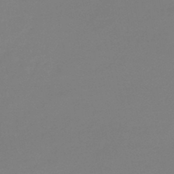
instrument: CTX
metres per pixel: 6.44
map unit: eHb
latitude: -45.7289
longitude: 86.0850
